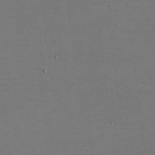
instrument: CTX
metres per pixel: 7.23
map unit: eHh
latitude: -5.3509
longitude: -82.6301
